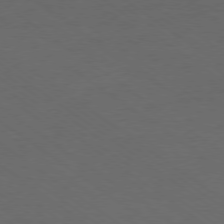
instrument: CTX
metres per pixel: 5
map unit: Ap
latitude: -78.8030
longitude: -95.0459
